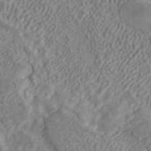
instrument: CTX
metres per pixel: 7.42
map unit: ANa
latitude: 42.0633
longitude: 18.6141
